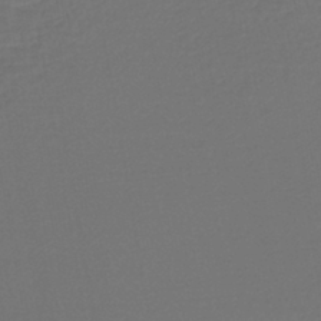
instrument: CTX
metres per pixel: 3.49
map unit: lHb
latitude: -43.8989
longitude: 66.1795
